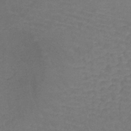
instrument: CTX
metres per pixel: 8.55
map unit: lHb
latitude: -40.9542
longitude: 66.7652
